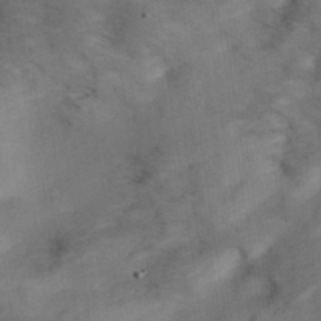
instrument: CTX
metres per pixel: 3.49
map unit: Hve
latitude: 31.8584
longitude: 148.8786
